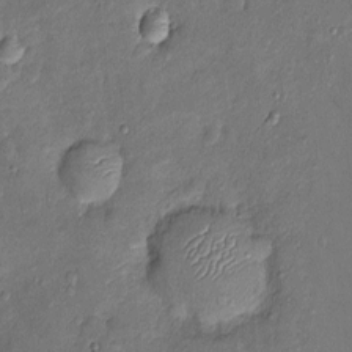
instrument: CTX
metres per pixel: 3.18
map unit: Ht
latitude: -4.3495
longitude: -14.0822
